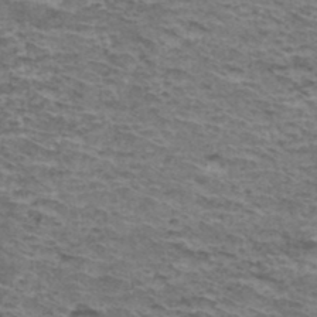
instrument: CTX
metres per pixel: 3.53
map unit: Hto
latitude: 36.7058
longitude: -43.4049
